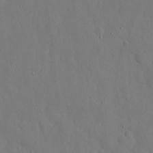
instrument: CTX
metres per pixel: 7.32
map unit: eHh
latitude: 7.6883
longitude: -68.6302
